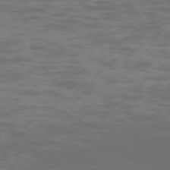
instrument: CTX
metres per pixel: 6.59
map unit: Ap
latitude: -75.7856
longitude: -83.9717
